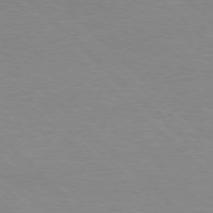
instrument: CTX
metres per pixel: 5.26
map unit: Ap
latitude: -77.6344
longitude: -86.7435
